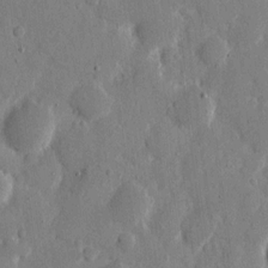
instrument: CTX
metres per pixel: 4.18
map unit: eHh
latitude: 11.3671
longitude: -67.5182
